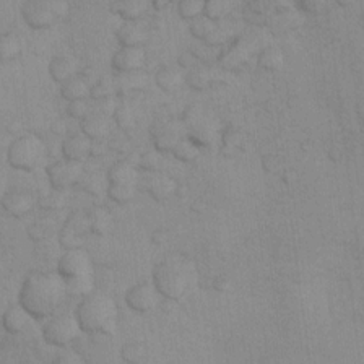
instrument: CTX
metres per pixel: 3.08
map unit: Nhu
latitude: 10.8002
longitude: -25.8961
